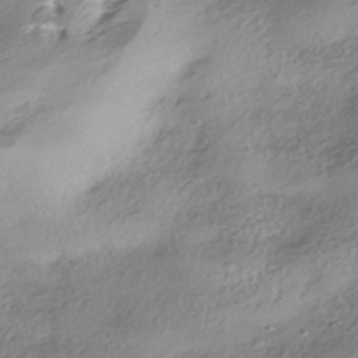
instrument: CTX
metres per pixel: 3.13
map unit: HNhu
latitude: -41.1242
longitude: 102.2362
